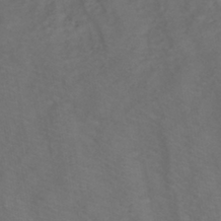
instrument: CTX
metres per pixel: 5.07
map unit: HNhu
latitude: -41.2943
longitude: 100.9163
